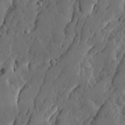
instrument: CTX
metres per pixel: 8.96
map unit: Ave
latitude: 13.5938
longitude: -134.9891
